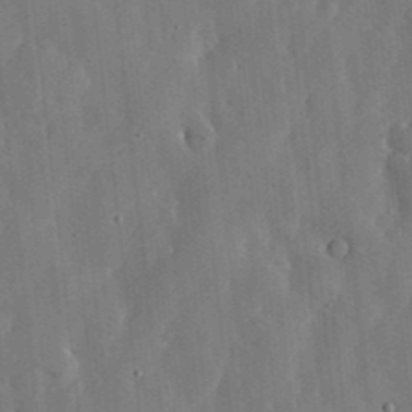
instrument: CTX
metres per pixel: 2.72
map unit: lHvf
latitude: 18.4601
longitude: -113.0080
